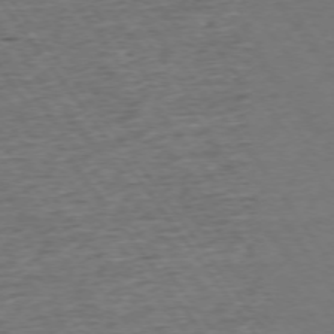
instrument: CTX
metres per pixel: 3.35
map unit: Ap
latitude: -75.0109
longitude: -90.2334
